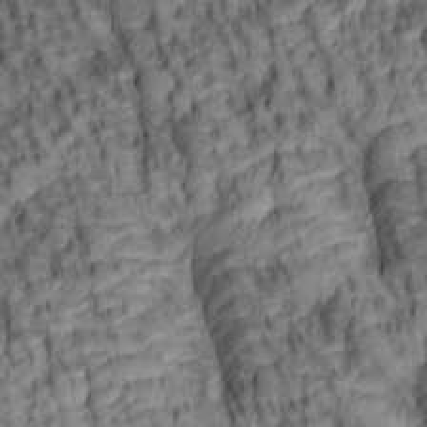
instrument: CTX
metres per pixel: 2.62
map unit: lAa
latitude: 5.9528
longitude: -116.0444
